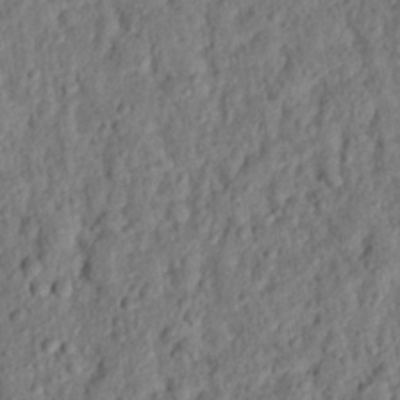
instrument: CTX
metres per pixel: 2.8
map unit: eHh
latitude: 25.2159
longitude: -78.9892
